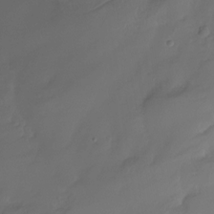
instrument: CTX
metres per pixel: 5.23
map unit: HNhu
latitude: -24.1984
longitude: 50.6707
